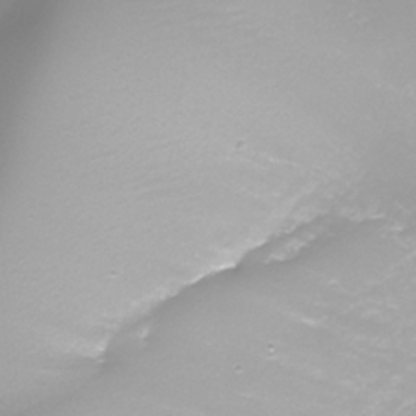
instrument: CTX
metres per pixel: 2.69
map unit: Nhe
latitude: -35.1998
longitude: -90.1767
